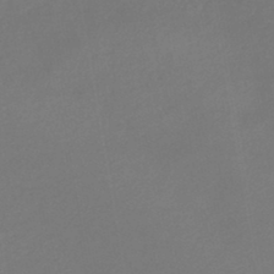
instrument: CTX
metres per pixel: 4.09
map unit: lHb
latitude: -44.9731
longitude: 60.8975
